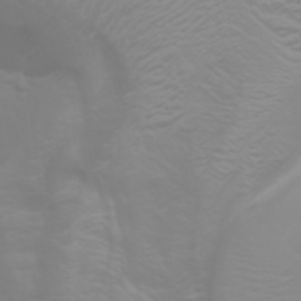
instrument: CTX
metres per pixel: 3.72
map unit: Nhu
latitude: -5.3887
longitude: -79.4616
